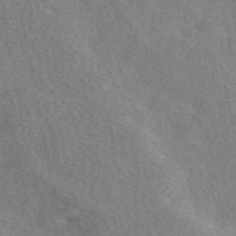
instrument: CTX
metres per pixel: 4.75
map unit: eAb
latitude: 49.3293
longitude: 116.7841
